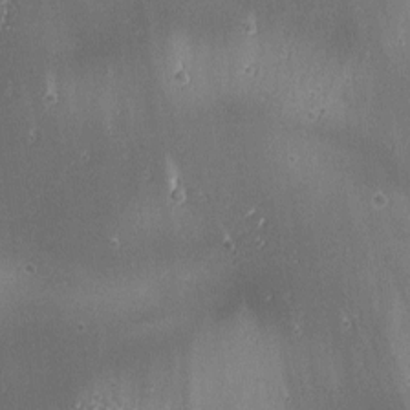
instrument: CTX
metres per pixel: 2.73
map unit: lAa
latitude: 1.4048
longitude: -116.4979
